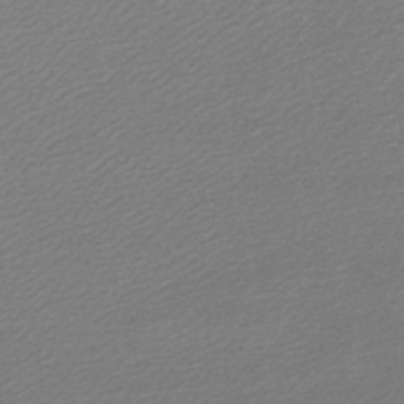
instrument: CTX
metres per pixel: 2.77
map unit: lHb
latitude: -46.7652
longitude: 59.3887
